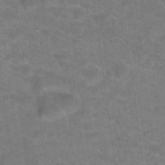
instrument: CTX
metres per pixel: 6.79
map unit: Hto
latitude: 19.1025
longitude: -38.0822
